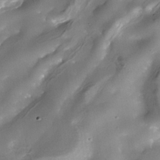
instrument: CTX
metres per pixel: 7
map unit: Nhe
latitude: -38.0283
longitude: -119.2726
